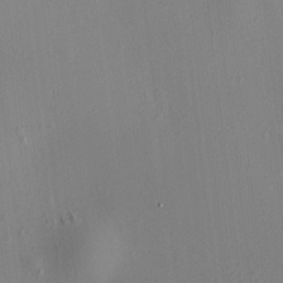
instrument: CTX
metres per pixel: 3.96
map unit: HNhu
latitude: 8.0444
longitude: 14.6897
